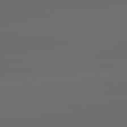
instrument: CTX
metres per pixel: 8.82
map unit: lApd
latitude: 83.5938
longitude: -128.5168
